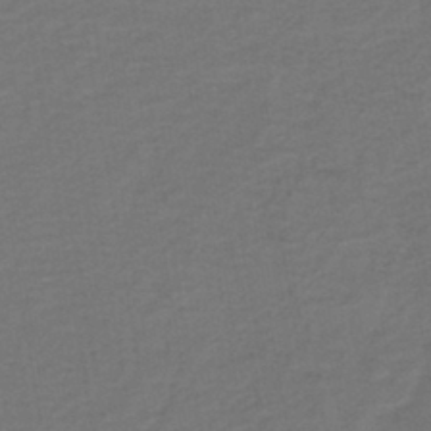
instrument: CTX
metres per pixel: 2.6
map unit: lHb
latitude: -42.8030
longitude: 53.0864
